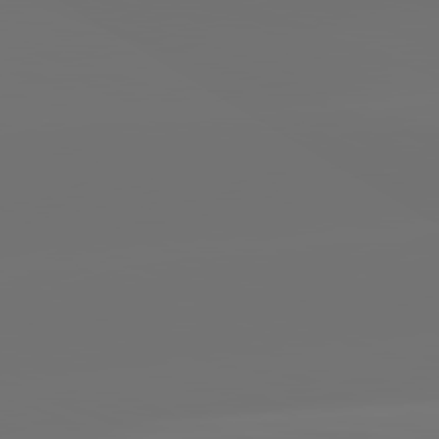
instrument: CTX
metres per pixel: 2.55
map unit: lApd
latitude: 82.0255
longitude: -160.4412
